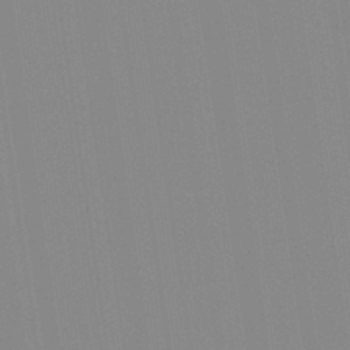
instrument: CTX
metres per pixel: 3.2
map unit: Aa
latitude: 32.5168
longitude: -142.5546
